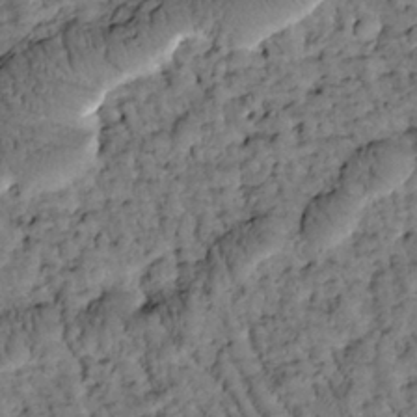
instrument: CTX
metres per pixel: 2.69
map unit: Htu
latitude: -3.2942
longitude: 173.7666
